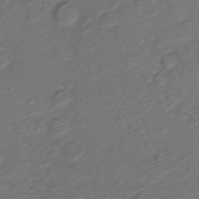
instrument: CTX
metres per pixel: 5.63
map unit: Nve
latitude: -19.8044
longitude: 106.8786
